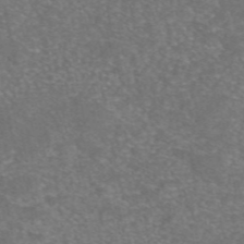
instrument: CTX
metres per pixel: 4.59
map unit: eAb
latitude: 46.9514
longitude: 115.3887
